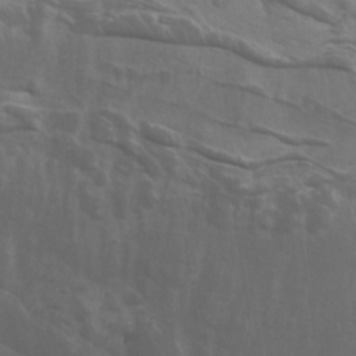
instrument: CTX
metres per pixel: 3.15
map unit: Nhu
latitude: -8.8030
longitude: -79.0837
